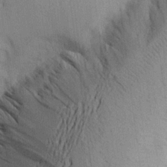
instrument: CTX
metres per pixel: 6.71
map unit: Aa
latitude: 21.9339
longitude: -144.7246
